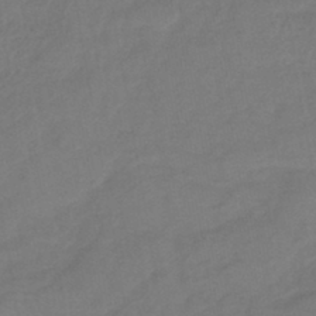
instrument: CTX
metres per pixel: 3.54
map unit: lHb
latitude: -42.3117
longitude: 76.3495
